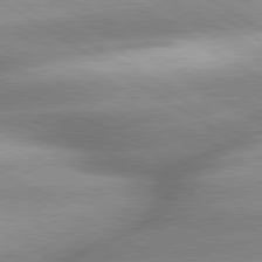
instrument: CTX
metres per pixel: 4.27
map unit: lApd
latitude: 79.8773
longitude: -144.0822
